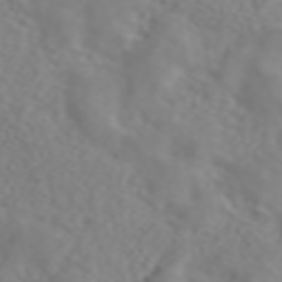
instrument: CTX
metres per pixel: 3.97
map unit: ANa
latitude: 44.9136
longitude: 22.0283
